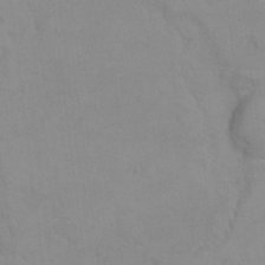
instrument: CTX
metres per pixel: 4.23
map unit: Hto
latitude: 7.9717
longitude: -35.8772
